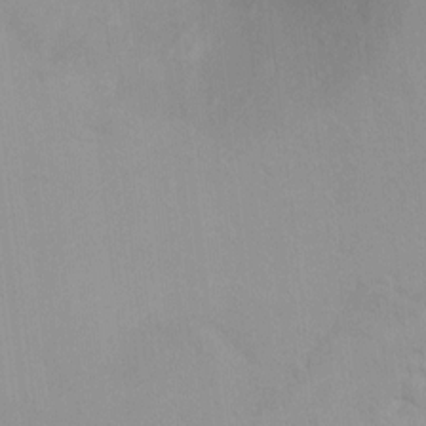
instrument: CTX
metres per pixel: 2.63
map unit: Ht
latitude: 5.6505
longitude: -29.1403
